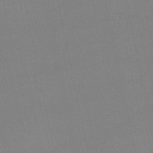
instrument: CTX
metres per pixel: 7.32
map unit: lHb
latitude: -46.2739
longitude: 58.5951
